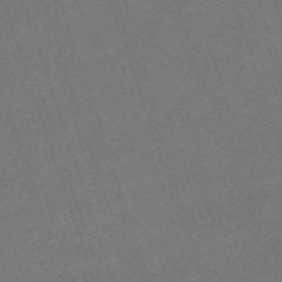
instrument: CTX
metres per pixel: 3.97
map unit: eHh
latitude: -63.6722
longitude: 50.3306
